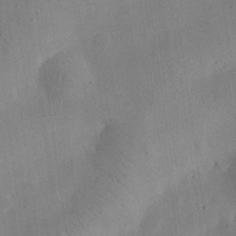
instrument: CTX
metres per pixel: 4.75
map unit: eHh
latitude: 25.1214
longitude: -68.8569
